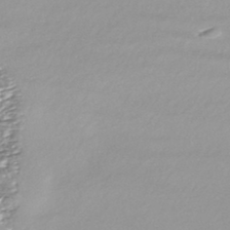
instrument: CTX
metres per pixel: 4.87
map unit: HNhu
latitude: -44.5385
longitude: 98.5951
